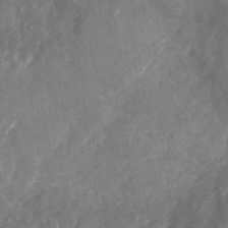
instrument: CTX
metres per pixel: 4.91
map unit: Nhu
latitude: -24.3306
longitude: -56.7435
